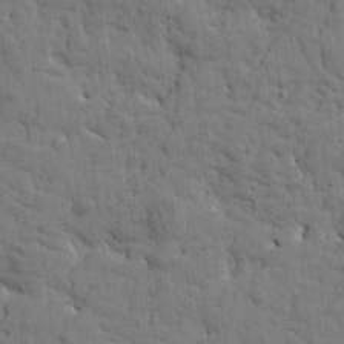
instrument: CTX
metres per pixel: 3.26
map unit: Htu
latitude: -1.4455
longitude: 179.8800
